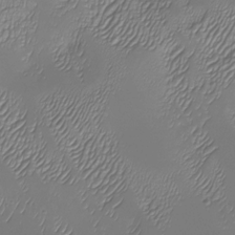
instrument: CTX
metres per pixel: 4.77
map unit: Nhu
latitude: -27.6721
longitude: -59.4993
